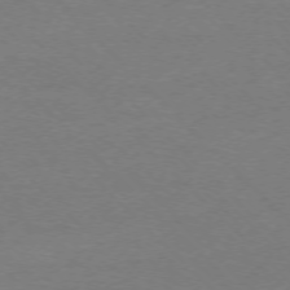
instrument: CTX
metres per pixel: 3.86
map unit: Ap
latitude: -75.4455
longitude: -77.9339
